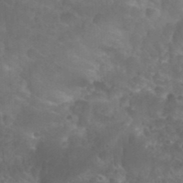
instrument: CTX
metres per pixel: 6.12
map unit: Nhu
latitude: 27.0648
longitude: -54.6679
